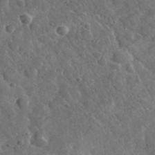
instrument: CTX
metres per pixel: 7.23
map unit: lHvf
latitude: 36.2334
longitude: -87.6505
